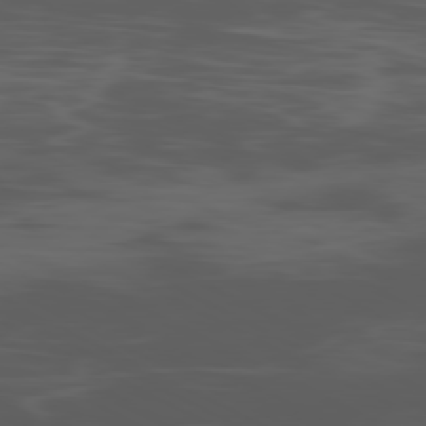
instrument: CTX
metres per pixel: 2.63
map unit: Ap
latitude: -80.6897
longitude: -62.5924
